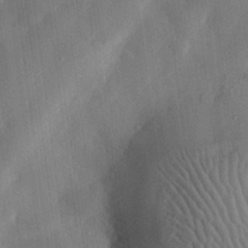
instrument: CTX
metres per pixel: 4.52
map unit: eHh
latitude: 30.1200
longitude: -76.8947
